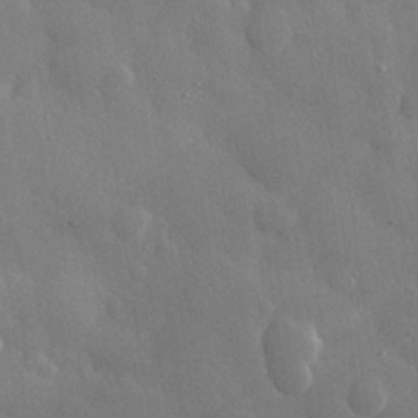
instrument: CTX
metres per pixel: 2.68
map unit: eHh
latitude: 30.0255
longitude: -79.1214
